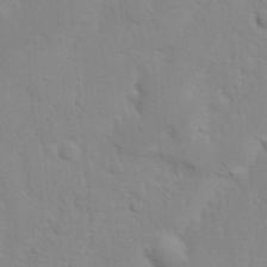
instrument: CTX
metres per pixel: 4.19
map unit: Nhu
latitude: 18.3278
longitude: -73.2348
